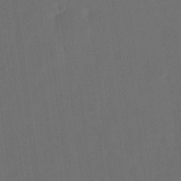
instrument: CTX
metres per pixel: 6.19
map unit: eHh
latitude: 18.7435
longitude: -65.7827
